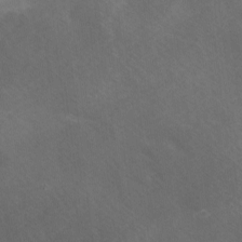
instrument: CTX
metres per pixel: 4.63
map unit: Ave
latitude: 1.0836
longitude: -111.5371
